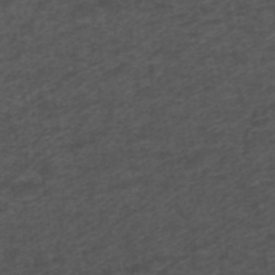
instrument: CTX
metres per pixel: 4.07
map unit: ANa
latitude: 39.3104
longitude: 22.9164
